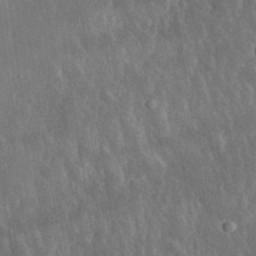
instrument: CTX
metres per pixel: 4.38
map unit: eHh
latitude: 31.6316
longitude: -79.9528
